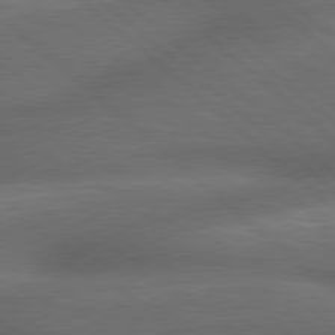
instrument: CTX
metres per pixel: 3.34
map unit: lApd
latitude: 79.0648
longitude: -117.2537
